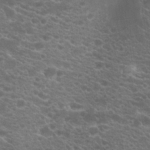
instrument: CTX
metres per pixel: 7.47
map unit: Hto
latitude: 21.1214
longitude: -37.7639
